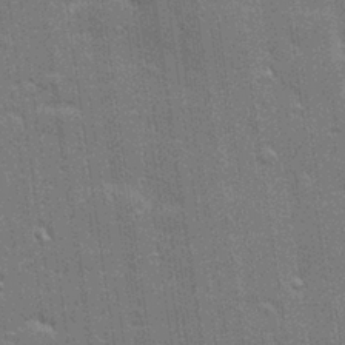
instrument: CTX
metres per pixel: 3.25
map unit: Hve
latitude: 28.0822
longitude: -93.0647
